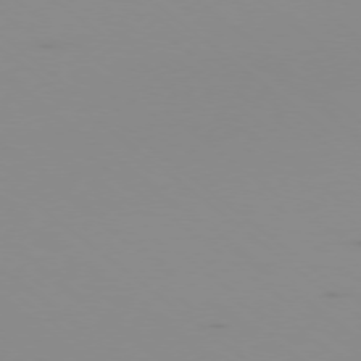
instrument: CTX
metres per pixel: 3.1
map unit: Ap
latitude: -78.1228
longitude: -66.5356
